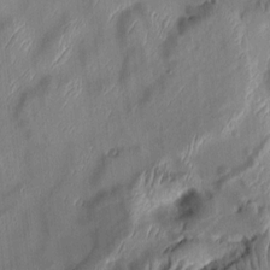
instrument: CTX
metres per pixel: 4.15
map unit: Aa
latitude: 8.9136
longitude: -131.5938
